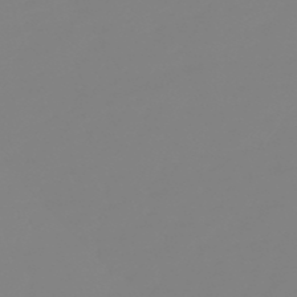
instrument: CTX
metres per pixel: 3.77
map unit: lHb
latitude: -49.1242
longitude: 81.6722
